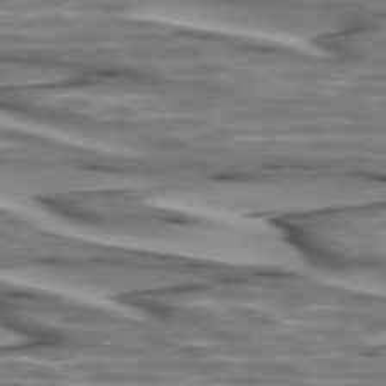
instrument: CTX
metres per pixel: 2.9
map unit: lApd
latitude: 74.0633
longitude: -57.2159
